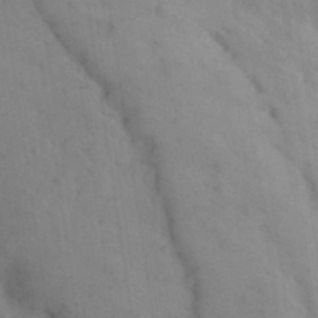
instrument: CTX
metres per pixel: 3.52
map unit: Aa
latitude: 31.6883
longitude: -146.5924
